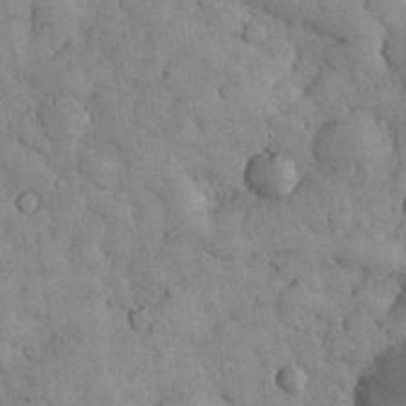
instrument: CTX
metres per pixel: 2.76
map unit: eHh
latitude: 31.5183
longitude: -68.5357
